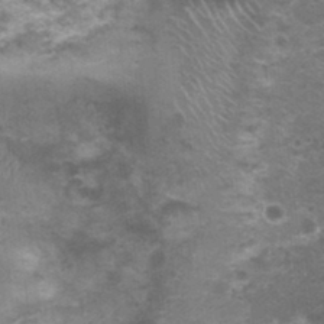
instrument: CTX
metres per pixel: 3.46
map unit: Nhu
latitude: 1.4237
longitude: -17.8583
